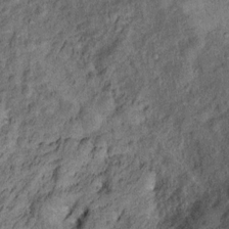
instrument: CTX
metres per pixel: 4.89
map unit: Ht
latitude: 10.0444
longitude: -39.6694
